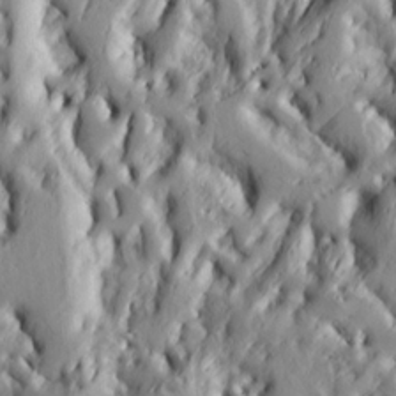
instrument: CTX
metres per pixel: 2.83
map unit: Ht
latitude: 7.5182
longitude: -77.8583
